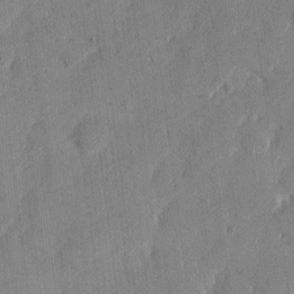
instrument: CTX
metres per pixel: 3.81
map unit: eHh
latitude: 7.6694
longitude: -66.4790
